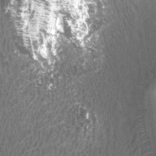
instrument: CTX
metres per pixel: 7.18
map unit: Htu
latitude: 3.3104
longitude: -19.9528
